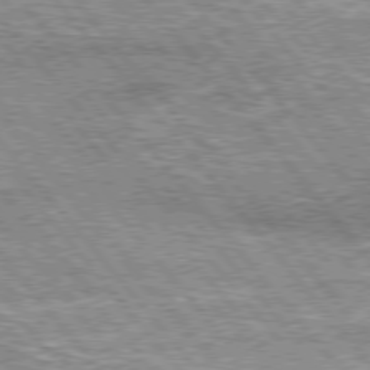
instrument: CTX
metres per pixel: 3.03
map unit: lApd
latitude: 76.3467
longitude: -73.6883
